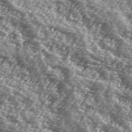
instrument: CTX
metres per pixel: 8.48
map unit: Hve
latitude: 31.8773
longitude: 149.8234
